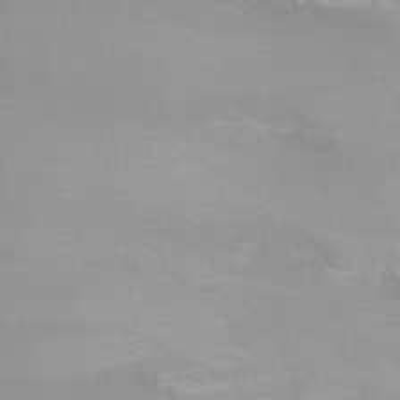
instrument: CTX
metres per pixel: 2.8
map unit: Ht
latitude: -0.5196
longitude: -35.1970
